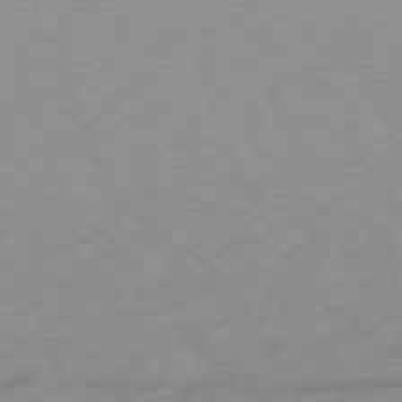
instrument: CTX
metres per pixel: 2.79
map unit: Ap
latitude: -79.4265
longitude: -72.4223
